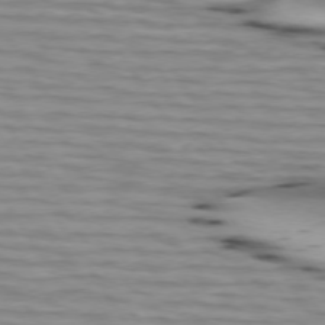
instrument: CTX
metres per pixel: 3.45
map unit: lApd
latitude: 73.7828
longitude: -64.1011
